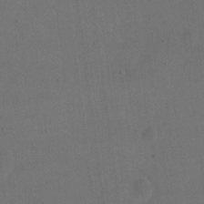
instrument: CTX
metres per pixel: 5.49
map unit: eHh
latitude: 18.6868
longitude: -65.2348
